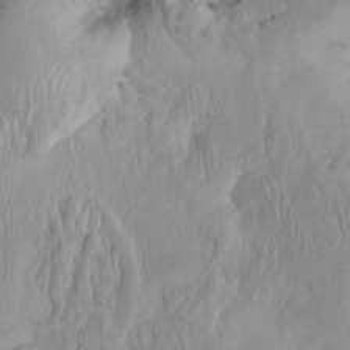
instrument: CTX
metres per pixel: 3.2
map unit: HNhu
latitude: 3.7638
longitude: -5.8205
